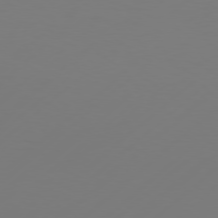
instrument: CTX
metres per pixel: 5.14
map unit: Hpe
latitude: 76.4412
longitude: -131.0081
